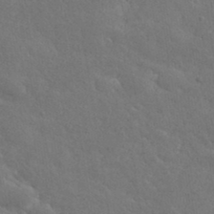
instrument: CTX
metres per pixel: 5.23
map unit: ANa
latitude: 37.3671
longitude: 20.3873
